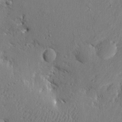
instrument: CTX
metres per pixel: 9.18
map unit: eHh
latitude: 2.4790
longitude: -78.2712
